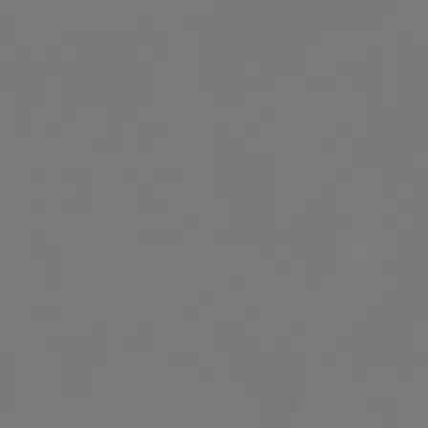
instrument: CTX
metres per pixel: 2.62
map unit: lHb
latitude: -47.4265
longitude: 72.6518
